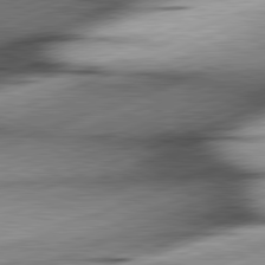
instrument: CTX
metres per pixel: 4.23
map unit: lApd
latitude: 81.8205
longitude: -165.2726
